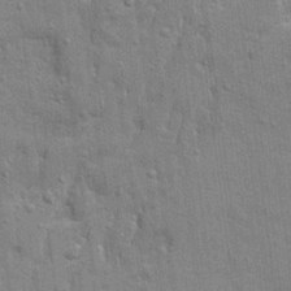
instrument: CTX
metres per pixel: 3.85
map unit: Ave
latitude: 20.7247
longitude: -129.4615
